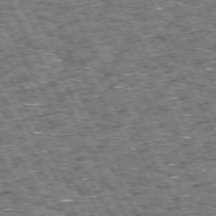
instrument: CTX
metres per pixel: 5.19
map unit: Hpe
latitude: 72.6302
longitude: -125.2725
